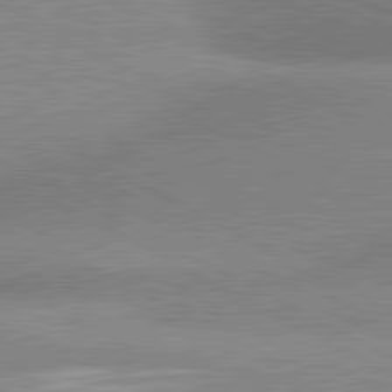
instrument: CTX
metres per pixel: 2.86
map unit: lApd
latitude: 81.1970
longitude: -163.4238
